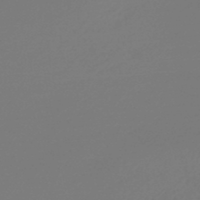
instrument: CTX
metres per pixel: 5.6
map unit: lHb
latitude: -46.4629
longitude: 65.9556
